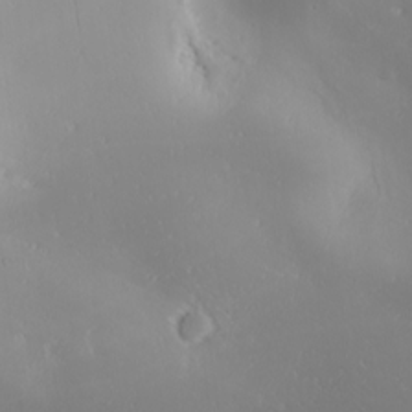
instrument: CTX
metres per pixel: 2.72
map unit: Ave
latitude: 20.2712
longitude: -137.9717
